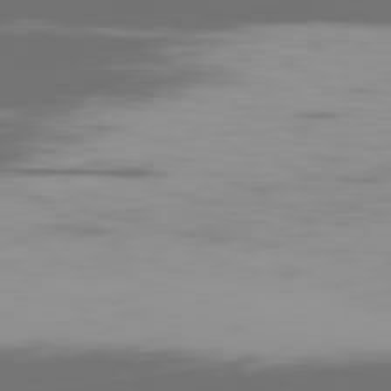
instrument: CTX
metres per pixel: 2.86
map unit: Ap
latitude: -79.5399
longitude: -60.4223
